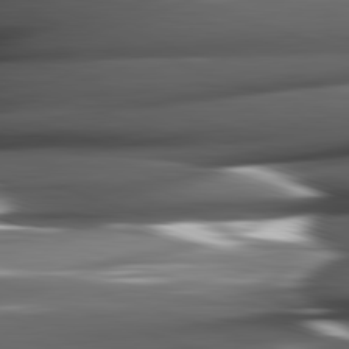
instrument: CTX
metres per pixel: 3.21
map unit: lApd
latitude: 82.1955
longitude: -144.7813
